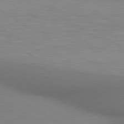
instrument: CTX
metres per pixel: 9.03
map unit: lApd
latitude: 80.2900
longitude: 130.7652
